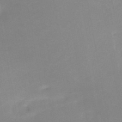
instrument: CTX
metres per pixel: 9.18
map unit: HNb
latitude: -50.8030
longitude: -50.6112
